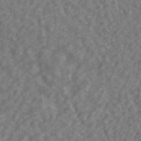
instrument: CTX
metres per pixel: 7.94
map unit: ANa
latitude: 43.5182
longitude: 26.4817
